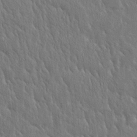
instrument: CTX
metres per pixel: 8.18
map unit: Htu
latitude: -4.0094
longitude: 174.3873
